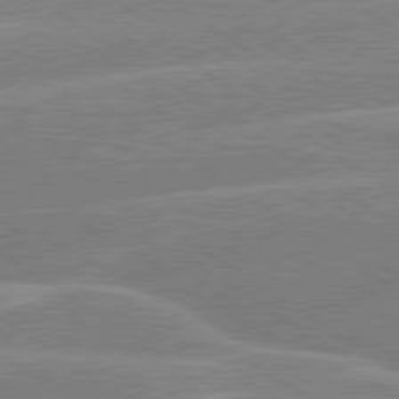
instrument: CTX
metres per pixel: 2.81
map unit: lApd
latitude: 79.4238
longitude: -130.6869
